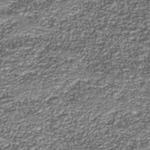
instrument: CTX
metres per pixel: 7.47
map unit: Nhu
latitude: -38.5196
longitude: -82.8191
